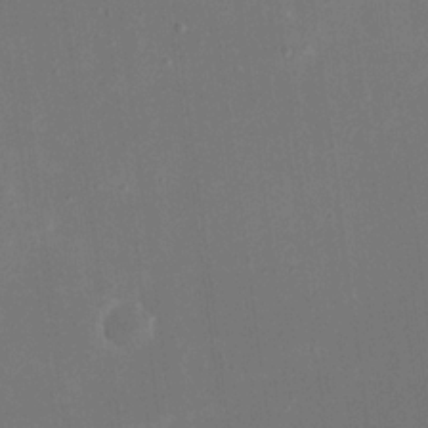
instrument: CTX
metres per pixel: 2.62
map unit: eHh
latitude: 18.8758
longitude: -70.5923
